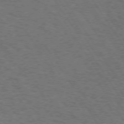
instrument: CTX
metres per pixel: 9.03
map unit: Hpe
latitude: 72.8758
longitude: -125.1781
